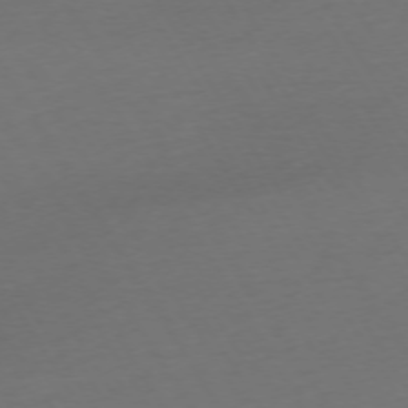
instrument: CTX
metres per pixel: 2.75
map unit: Ap
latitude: -74.8030
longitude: -68.3656
